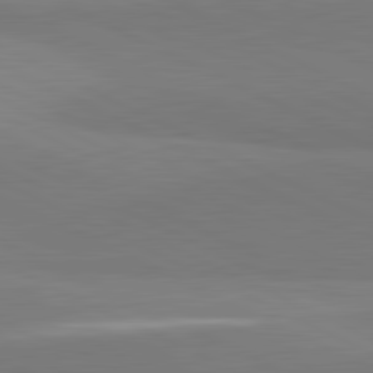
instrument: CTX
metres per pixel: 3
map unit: lApd
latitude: 81.8016
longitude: 151.8044
